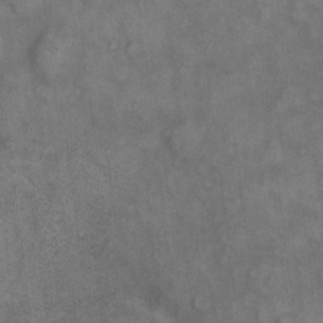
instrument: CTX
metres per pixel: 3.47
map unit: eHh
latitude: 10.1767
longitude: -63.3671
